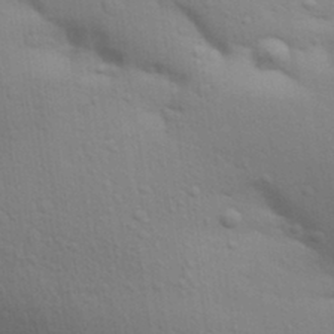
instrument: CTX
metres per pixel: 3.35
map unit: Aa
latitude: 31.8584
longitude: -146.2523
